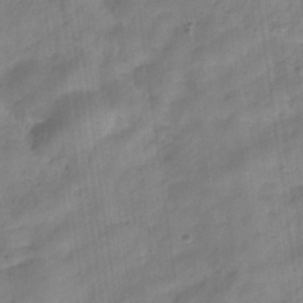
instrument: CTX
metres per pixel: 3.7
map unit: Hve
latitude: -31.8989
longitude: 92.7463
